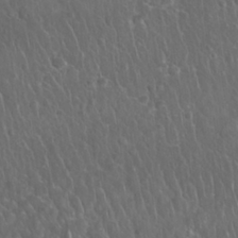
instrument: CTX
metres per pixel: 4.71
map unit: Nhu
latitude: 27.5938
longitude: -62.9892
